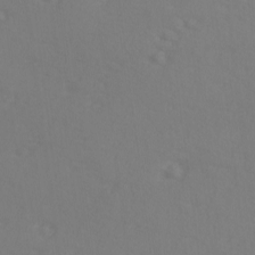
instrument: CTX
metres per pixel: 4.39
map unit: lAvf
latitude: -9.2754
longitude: -121.2726
